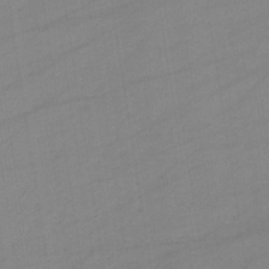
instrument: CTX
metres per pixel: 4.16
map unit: eHb
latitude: -34.6329
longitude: 72.9919
